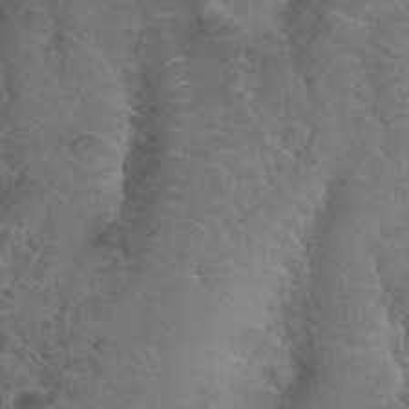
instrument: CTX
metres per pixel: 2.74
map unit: Nhu
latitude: 29.3481
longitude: -52.6491
